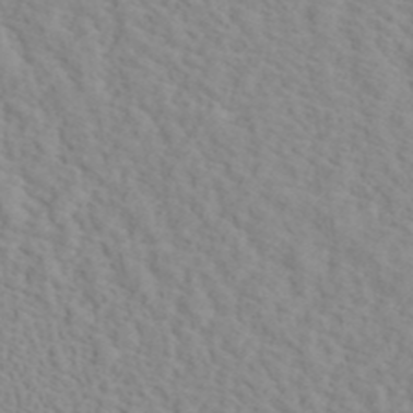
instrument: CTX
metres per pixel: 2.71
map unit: ANa
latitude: 40.2900
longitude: 28.5763
